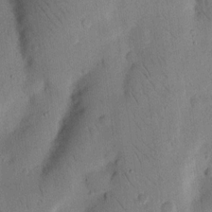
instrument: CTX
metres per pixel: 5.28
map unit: Nhu
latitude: 15.1593
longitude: -77.8205
